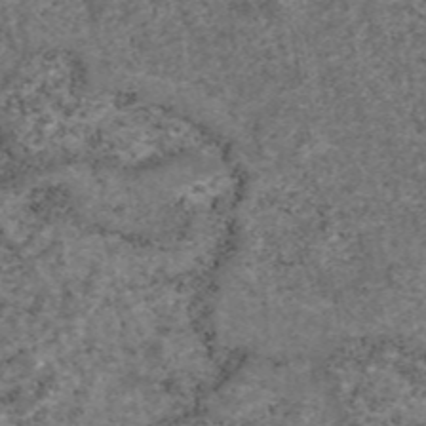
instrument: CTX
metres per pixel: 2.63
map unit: eAb
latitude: 46.6113
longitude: 118.1606
